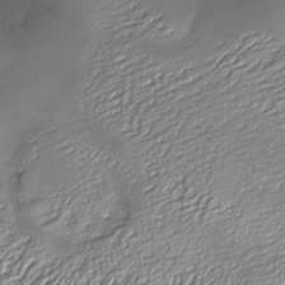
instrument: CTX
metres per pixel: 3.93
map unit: Nhu
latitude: -26.6896
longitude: -57.2725
